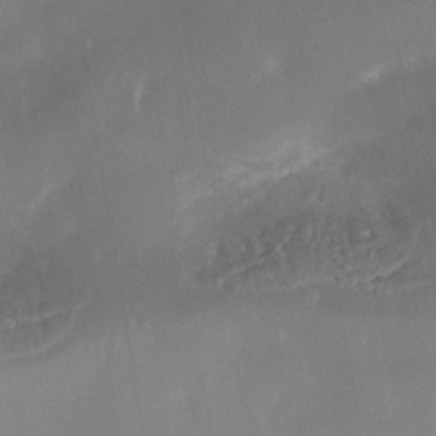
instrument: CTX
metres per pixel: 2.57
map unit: Nhe
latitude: -37.6155
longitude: -113.5182
